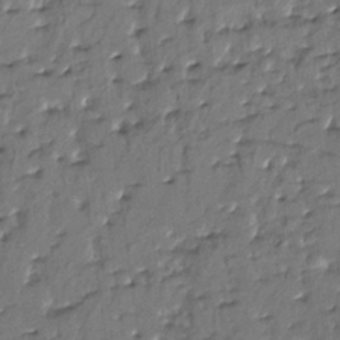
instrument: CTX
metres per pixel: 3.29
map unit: HNhu
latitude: 3.9150
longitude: 8.5763
